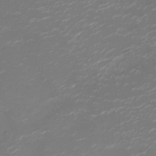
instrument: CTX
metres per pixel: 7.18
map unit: Ht
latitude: -10.2740
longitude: -19.6316
